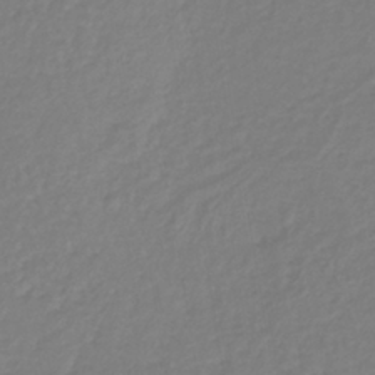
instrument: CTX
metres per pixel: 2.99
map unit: lHb
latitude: -38.3684
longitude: 62.7463
